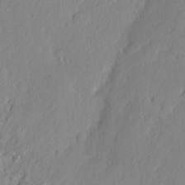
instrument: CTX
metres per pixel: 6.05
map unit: eHh
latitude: 2.7435
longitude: -77.6505
